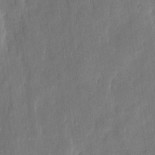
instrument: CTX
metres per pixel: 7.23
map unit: eHh
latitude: 6.7624
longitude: -72.1011
